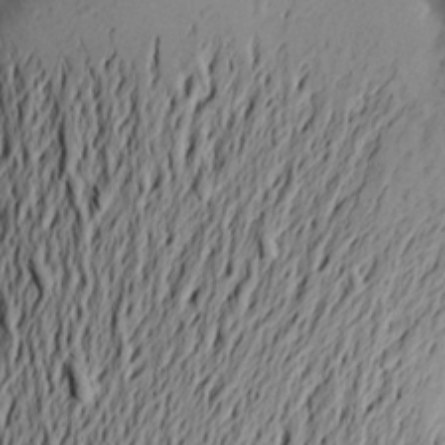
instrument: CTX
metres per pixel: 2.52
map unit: Aa
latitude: 21.6127
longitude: -148.9892
